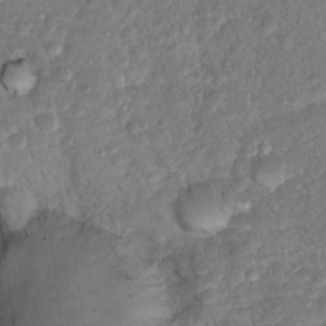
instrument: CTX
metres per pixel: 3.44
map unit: Hto
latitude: 17.0458
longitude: -37.3860
